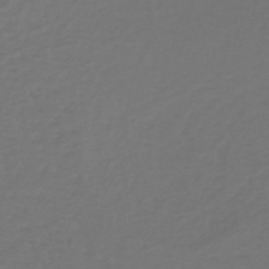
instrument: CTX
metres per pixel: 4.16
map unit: lHb
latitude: -39.0487
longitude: 63.0486
